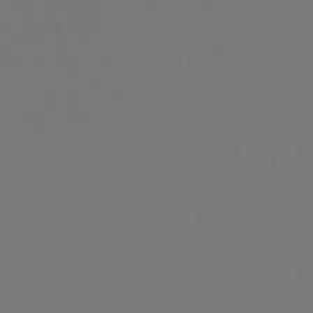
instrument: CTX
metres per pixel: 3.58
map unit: Nve
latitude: -57.8233
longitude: 51.9556
